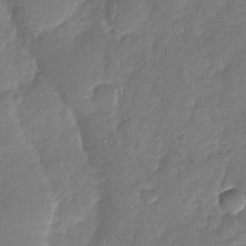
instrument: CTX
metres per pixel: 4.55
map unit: Nhu
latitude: -28.9353
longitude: -61.9906
